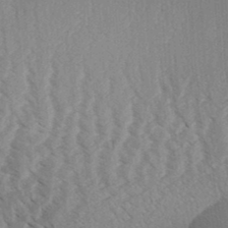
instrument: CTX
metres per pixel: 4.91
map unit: Aa
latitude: 31.8206
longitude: -138.9703
